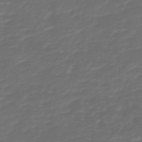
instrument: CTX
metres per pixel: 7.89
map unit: HNb
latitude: -47.7099
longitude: 55.1242
